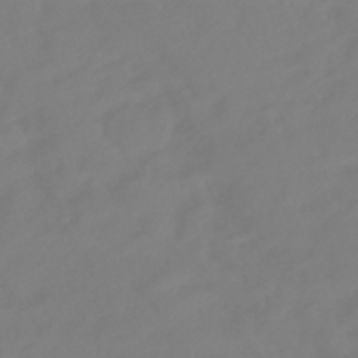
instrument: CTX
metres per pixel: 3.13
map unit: HNhu
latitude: -41.0864
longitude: 100.4628
